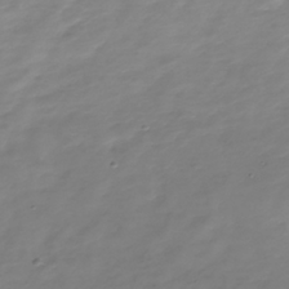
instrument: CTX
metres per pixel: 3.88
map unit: Nhe
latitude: -37.4454
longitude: -86.5546
